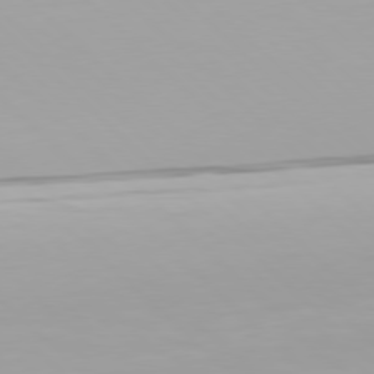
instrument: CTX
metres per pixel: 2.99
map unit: Hpe
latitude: 77.2348
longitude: -171.6316
